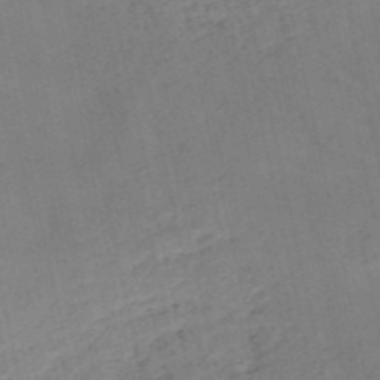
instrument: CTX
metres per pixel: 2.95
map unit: HNb
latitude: -53.5966
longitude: -46.1200
